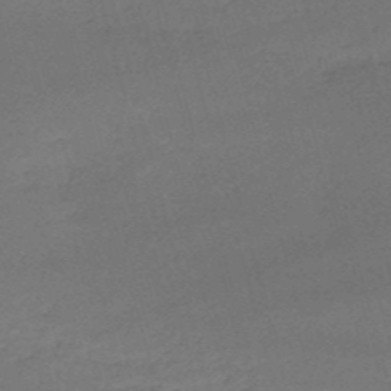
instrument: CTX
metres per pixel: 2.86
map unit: HNb
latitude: -51.1053
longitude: -41.4804
